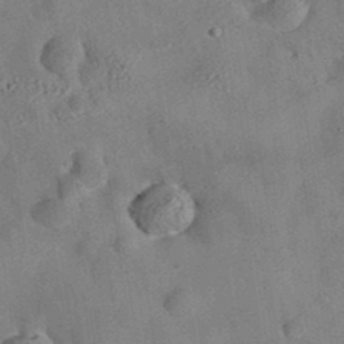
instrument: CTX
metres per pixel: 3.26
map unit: eAb
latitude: 34.9135
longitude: 109.1809
